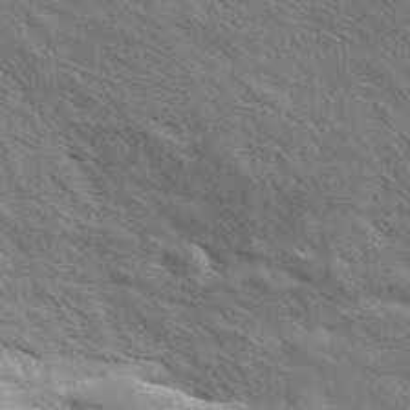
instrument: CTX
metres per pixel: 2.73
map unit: eHh
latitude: 36.8002
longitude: -139.2726
